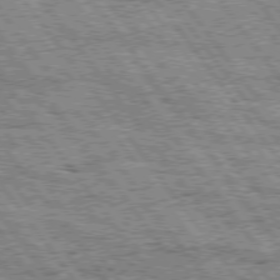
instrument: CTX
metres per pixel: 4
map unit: Hpe
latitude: 75.1970
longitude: -156.0444
